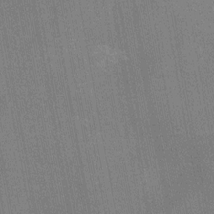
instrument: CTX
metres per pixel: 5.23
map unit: Nhu
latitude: -11.6155
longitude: -21.7450
